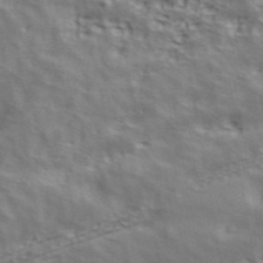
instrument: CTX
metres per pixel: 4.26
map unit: ANa
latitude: 42.7435
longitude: 48.4251
